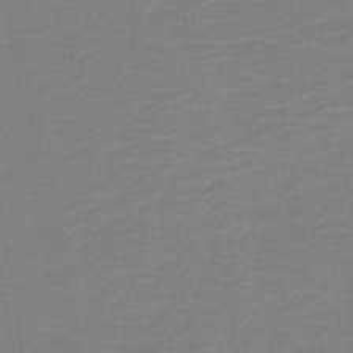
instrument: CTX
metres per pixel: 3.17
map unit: HNb
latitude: -40.8408
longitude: 50.8975
